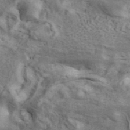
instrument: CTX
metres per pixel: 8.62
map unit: ANa
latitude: 41.5371
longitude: 16.1606
